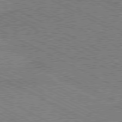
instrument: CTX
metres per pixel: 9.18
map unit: Hpe
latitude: -81.0676
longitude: 21.2187
